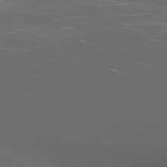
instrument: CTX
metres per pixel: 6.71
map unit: Ap
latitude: -79.8800
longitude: -73.0081
